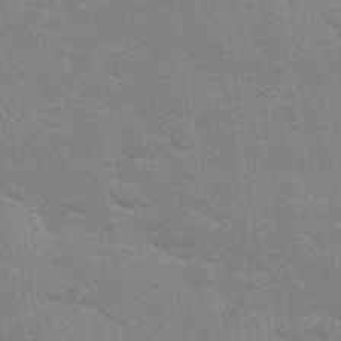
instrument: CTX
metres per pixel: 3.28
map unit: Nhu
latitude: 26.8191
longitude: -64.2334
